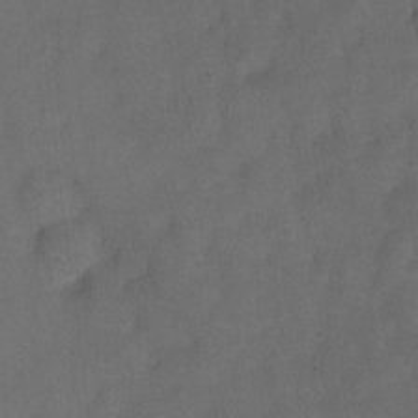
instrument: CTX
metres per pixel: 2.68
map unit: Hto
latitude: 4.5357
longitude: -31.7450
